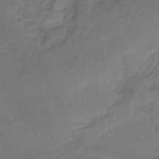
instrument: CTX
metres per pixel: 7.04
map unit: HNb
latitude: -34.5196
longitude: 60.2928
